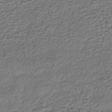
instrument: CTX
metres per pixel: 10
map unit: HNhu
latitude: -43.2753
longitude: 107.2187
